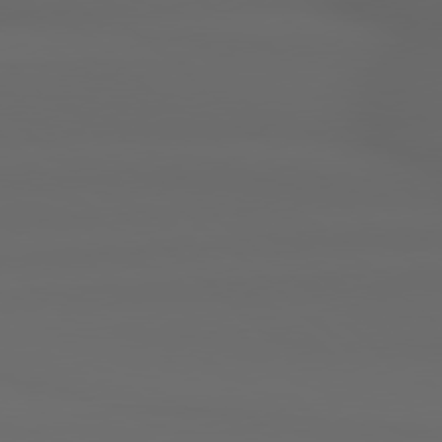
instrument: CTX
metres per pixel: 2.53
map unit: Hpe
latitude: 78.6491
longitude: -162.5546
